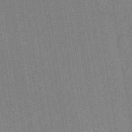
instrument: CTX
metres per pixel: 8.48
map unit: HNb
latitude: -37.3131
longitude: 57.0864
